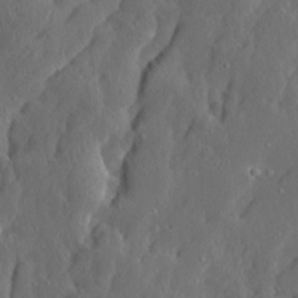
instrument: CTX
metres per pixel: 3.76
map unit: Ave
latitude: 13.7072
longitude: -135.3103
